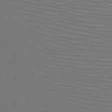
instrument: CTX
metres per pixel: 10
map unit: HNb
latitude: -47.5966
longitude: -43.5182
